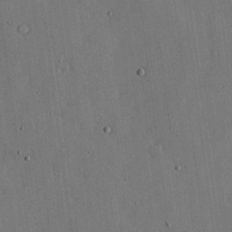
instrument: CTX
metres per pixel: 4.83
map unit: lHvf
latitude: 19.1214
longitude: -112.9136
